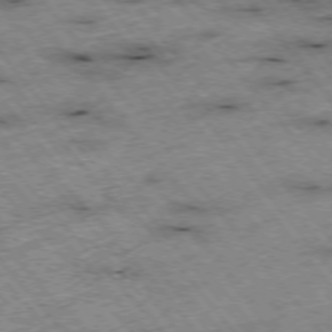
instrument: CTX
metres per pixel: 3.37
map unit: Hpe
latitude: -75.9556
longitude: -17.4615
